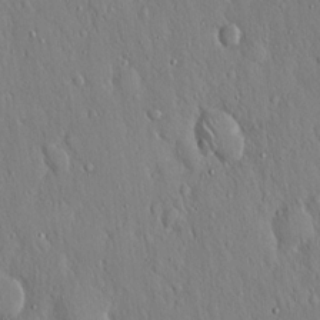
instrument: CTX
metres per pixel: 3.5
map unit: Hto
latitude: 17.6127
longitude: -58.2145
